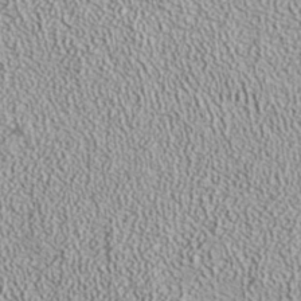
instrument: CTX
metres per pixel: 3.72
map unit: ANa
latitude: 37.3671
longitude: 18.5196
